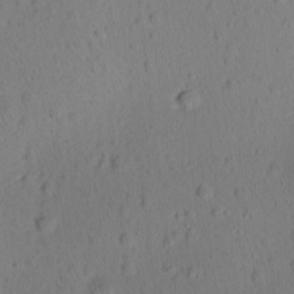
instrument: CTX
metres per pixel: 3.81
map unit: Ave
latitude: -9.8044
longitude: -121.6127
